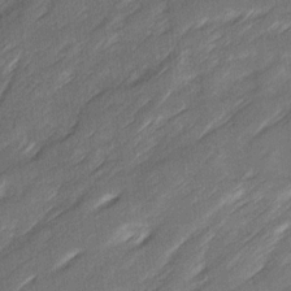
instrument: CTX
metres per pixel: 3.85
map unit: Ave
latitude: 16.1011
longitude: -136.1767
